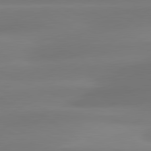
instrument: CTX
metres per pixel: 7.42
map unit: lApd
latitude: 80.9703
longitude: -161.0080
